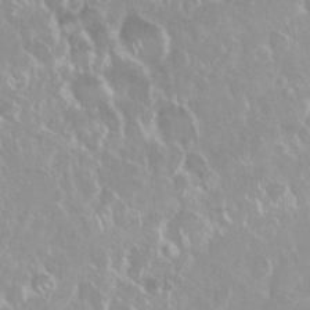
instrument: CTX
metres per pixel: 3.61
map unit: Nhu
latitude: 29.0269
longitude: -61.2159
